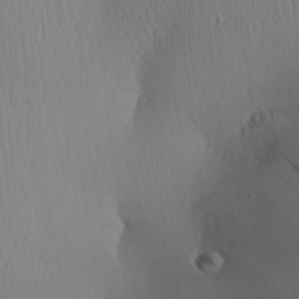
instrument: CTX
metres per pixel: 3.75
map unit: Aa
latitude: 25.8961
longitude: -136.8191
